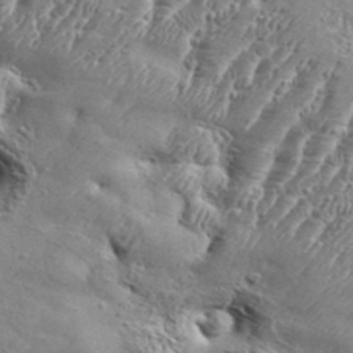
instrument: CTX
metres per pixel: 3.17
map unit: Aa
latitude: 34.6112
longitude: -135.2159
